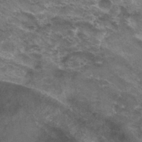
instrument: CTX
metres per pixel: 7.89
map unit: Hto
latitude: 30.4223
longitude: -45.1781
